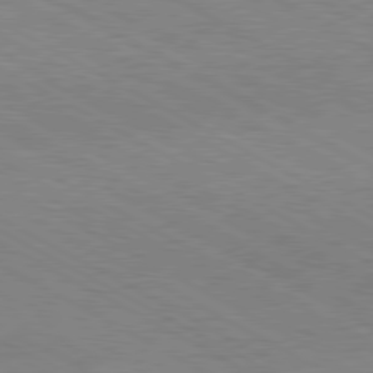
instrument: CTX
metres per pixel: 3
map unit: Hpe
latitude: -80.9920
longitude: 19.9745
